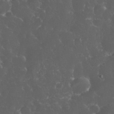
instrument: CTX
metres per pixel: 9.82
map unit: eHh
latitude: 33.7072
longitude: -62.8569
